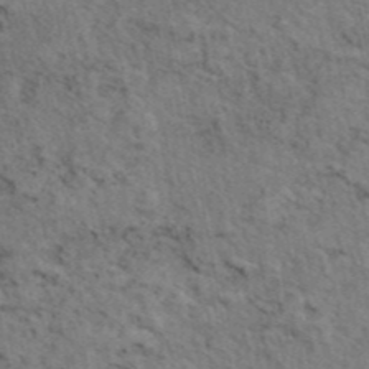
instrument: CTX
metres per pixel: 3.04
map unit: eAb
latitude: 44.8947
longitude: 113.1242
